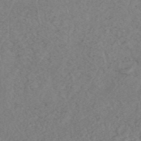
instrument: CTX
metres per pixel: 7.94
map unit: ANa
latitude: 44.5168
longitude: 22.9920
